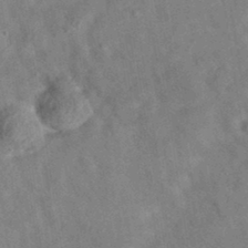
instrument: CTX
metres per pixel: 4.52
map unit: eAb
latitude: 34.7057
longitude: 108.7274
